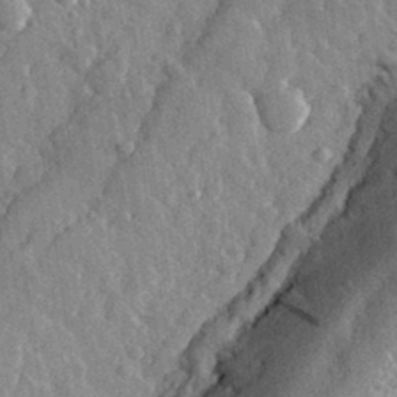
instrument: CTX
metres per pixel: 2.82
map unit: eHh
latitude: 32.3656
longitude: -79.4805
